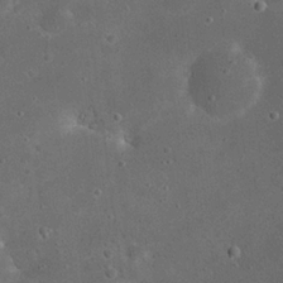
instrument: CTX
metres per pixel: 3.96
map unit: eHh
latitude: 23.4426
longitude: -67.2348
